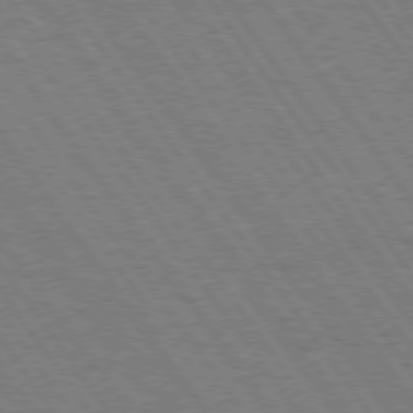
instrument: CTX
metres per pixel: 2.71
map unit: Hpe
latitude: 74.9136
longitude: -137.0459
